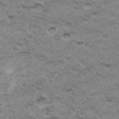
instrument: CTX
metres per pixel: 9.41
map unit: Hto
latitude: 34.3845
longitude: -48.6868
